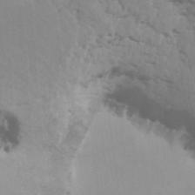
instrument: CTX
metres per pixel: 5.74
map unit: HNhu
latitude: 7.3482
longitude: -2.2333
